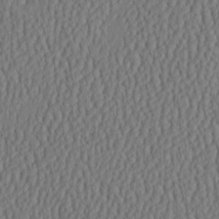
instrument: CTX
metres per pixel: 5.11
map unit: HNhu
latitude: -3.2753
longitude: 13.2376
